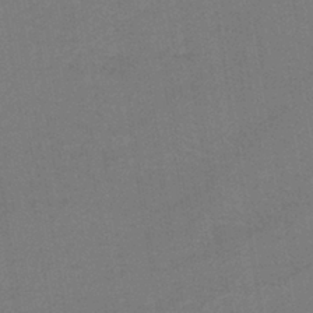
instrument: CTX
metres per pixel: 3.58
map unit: lHb
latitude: -38.9164
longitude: 58.2361
